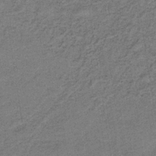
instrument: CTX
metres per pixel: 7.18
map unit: HNb
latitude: -35.8611
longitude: 54.3117
